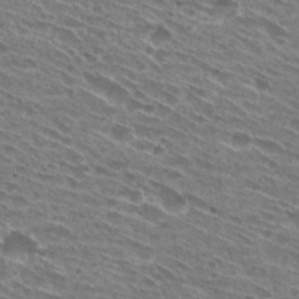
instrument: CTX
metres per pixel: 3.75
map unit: Hto
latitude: 29.3670
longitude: -44.8947
